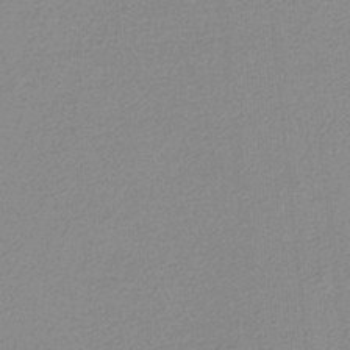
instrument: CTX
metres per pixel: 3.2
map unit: eAb
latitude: -38.3306
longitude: 52.0283
